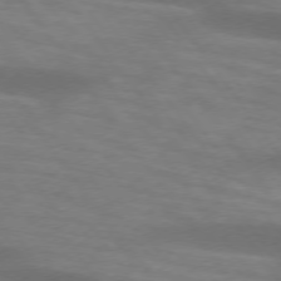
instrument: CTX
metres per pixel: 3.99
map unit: lApd
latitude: 74.3467
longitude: -54.8191
